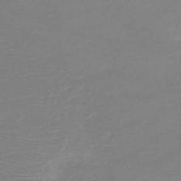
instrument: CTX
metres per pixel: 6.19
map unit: HNb
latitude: -48.9920
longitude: -42.7624
